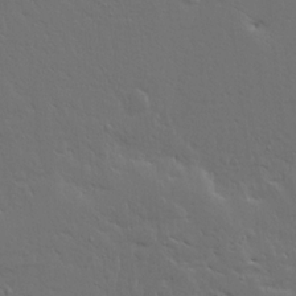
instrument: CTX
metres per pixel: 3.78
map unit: Ave
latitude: 15.5372
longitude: -139.4993
